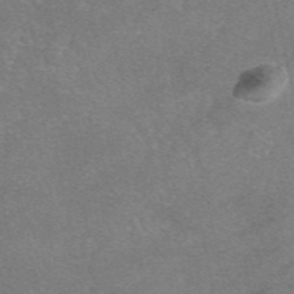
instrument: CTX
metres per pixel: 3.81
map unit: eAb
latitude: 47.1592
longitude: 104.9541
